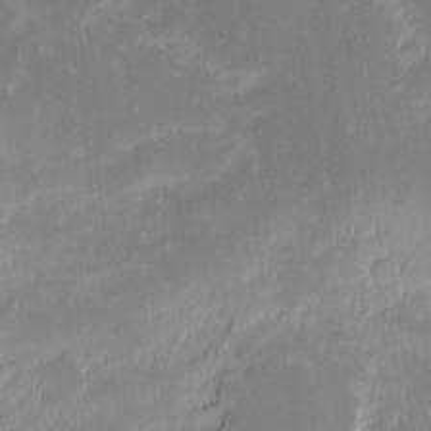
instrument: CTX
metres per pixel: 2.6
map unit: eHh
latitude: -2.1416
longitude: -84.4412
